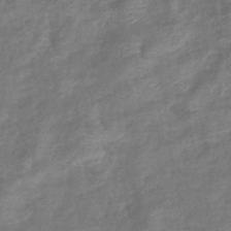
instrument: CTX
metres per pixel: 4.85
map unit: lHb
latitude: -41.4832
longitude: 78.9919
